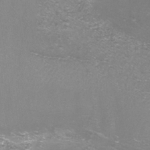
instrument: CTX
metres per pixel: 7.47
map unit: Nhu
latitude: -17.1998
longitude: -49.0458
